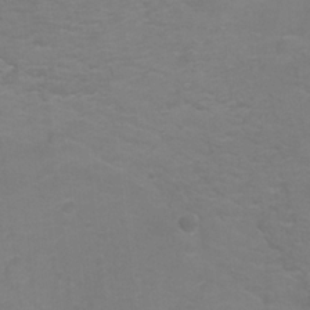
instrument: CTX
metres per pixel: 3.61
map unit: Ht
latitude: 1.2915
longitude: -32.9514
